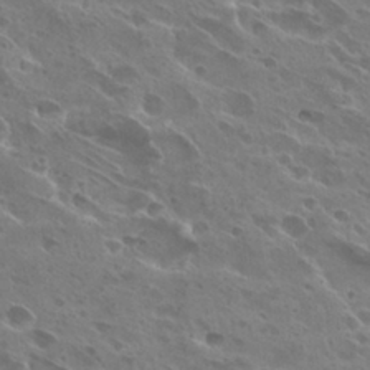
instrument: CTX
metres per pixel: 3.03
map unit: Hto
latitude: 27.1781
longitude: -40.6679
